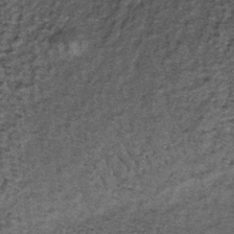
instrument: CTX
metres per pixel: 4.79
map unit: lHb
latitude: -38.9919
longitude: 66.1228
